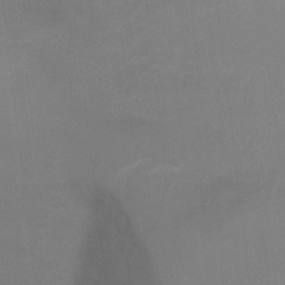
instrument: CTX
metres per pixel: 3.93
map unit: Ht
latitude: -5.2376
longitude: -24.9891
